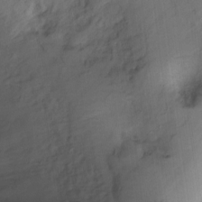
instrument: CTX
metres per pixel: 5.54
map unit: Ht
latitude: -15.6344
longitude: -41.8016
